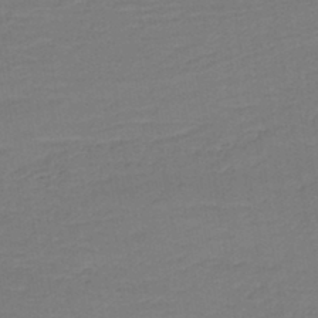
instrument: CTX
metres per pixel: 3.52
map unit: HNb
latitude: -43.2187
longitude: 49.6155
